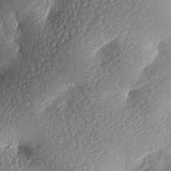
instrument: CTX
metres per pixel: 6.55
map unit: lAa
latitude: -8.5007
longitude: -126.4223
